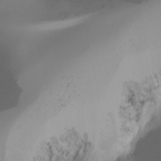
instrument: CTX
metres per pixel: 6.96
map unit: Ht
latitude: -16.3685
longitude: -50.5923
